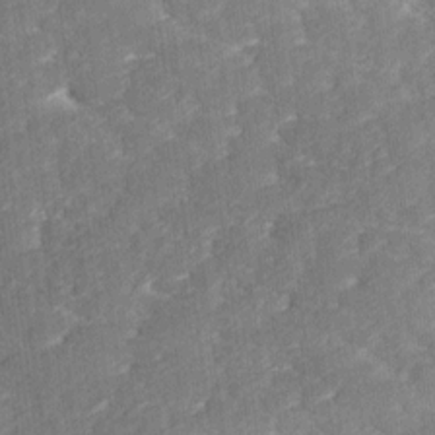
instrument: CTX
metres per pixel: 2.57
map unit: Ave
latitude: 17.4426
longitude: -135.4048
